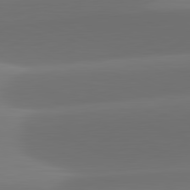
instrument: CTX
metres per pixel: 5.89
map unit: lApd
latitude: 82.0444
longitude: -162.7058
